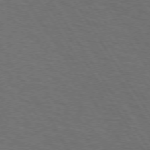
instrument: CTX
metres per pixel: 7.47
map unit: Hpe
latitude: 72.8947
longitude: -125.0080
